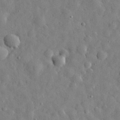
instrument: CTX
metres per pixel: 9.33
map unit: eHh
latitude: 30.4034
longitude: -73.7450
